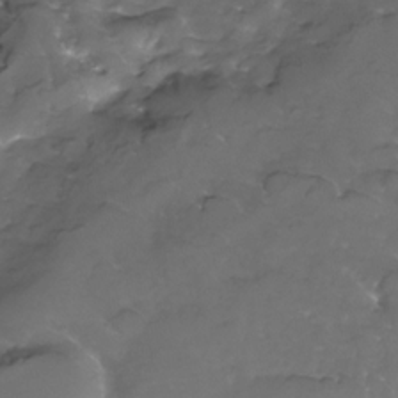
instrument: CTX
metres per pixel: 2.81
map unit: Nhe
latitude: -33.0109
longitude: -93.2537
